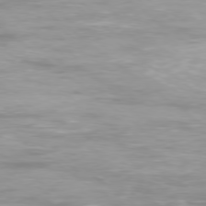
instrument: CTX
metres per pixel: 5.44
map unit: Ap
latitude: -78.6140
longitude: -94.1011
